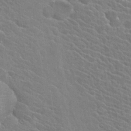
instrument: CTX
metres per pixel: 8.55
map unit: Hto
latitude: 25.3103
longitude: -40.8757
